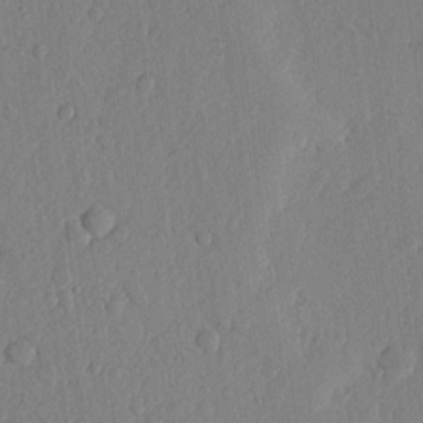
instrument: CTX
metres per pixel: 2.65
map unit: lHvf
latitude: 18.4223
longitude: -115.3670
